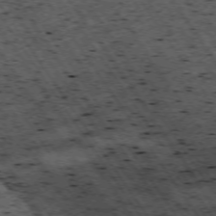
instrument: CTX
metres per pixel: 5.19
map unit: Hpe
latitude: -74.3118
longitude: 3.4832
